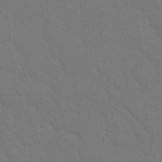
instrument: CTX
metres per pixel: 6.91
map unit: Nhu
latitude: 26.5168
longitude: -56.9702
